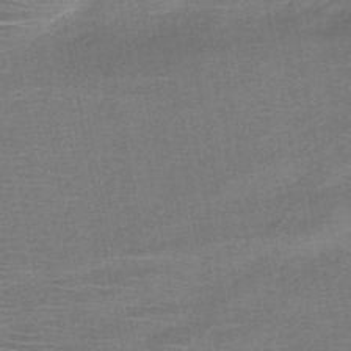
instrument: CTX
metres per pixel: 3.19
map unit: HNb
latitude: -48.1606
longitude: -42.4034
